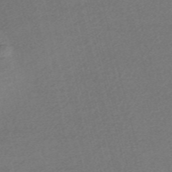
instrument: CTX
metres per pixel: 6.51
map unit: Nve
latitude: -56.9353
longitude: 60.8975
